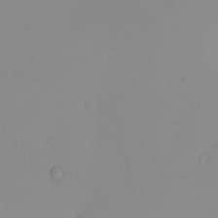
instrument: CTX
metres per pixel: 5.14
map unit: eHh
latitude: -0.9920
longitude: 19.5021
